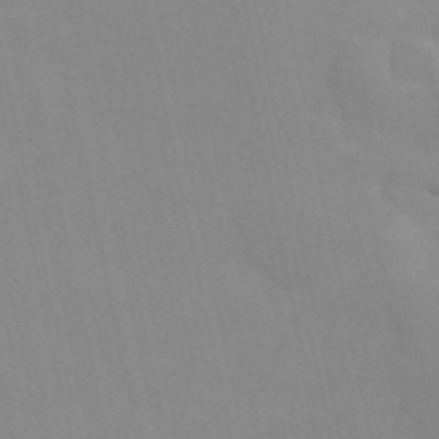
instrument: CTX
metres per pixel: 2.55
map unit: Hve
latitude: 30.6491
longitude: 150.3306
